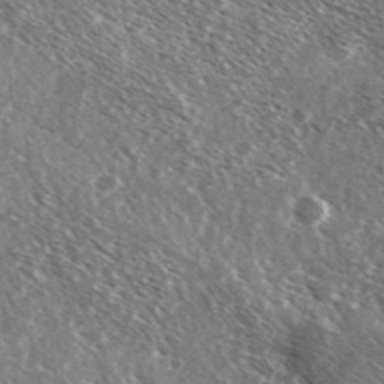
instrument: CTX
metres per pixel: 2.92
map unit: Ave
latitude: 37.4049
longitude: -109.9717
